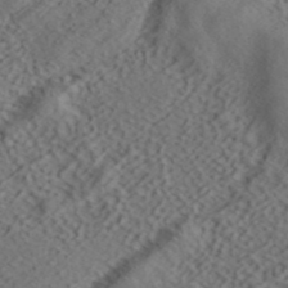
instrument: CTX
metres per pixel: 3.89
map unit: ANa
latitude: 42.3089
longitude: 55.2187
